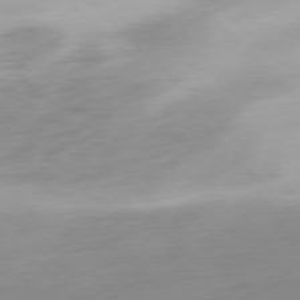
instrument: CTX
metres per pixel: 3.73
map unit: Ap
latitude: -77.2376
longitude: -78.7813
